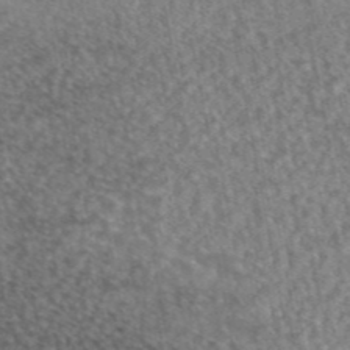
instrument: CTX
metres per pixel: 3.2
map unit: eAb
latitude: 45.3481
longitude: 107.0865
